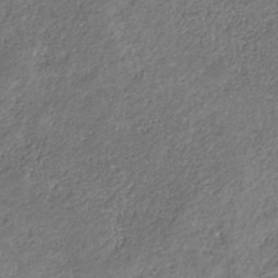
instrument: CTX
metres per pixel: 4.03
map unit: eHb
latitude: -30.9541
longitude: 68.7085
